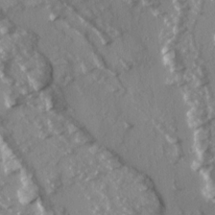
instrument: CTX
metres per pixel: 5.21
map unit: Ave
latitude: 15.0081
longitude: -131.1215
